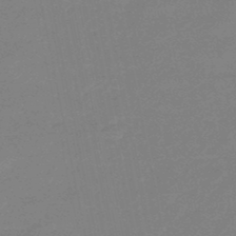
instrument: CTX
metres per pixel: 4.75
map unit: eHb
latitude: -46.0850
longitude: 86.3684
